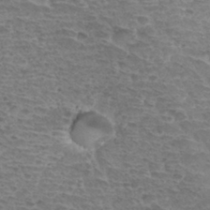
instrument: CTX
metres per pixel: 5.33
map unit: Hto
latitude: 33.7072
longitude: -44.7813
